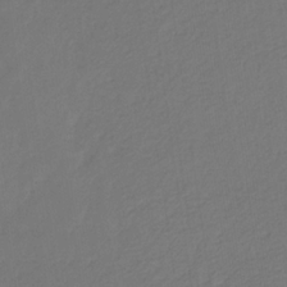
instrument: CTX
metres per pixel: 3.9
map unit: eHb
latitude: -30.3873
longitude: 68.2550
